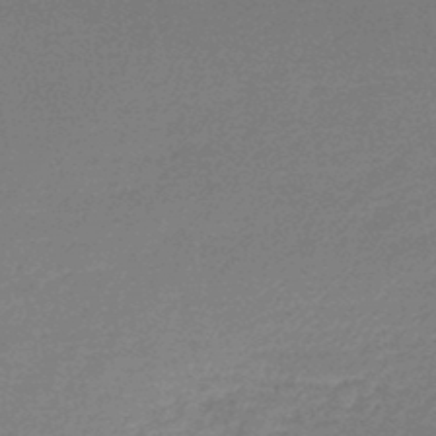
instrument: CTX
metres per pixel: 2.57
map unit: lHb
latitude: -46.4062
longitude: 58.0094
